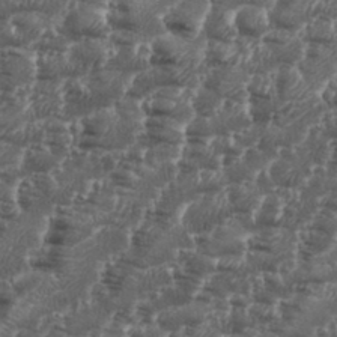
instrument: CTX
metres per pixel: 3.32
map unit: eHh
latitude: 35.2159
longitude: -136.3468
